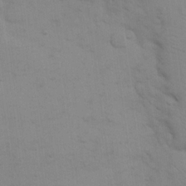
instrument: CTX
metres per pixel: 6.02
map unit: eHh
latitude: 17.8017
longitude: -66.7813
